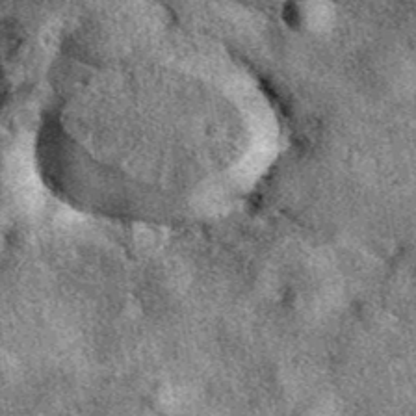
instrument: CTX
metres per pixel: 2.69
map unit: eAb
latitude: 39.4993
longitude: 108.6329
